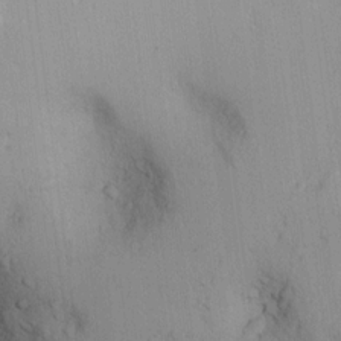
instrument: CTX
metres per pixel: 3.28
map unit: lAvf
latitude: 8.7813
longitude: 167.6911
